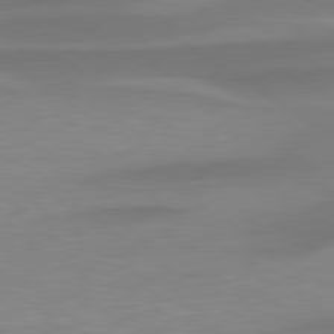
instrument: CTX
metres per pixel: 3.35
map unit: lApd
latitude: 79.6127
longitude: -95.1026
